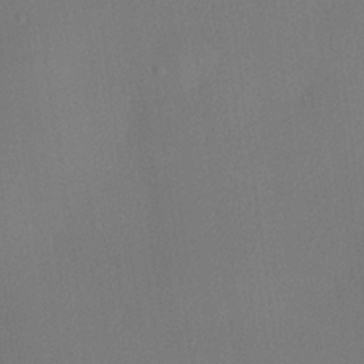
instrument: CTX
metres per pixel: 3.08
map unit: lHvf
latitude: 21.9339
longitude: 140.9164
